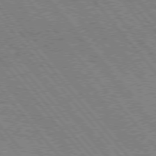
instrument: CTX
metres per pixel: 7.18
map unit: Hpe
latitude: 75.4804
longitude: -150.4790
